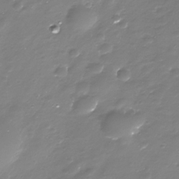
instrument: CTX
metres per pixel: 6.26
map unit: Nhe
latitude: -35.1809
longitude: -90.0822
